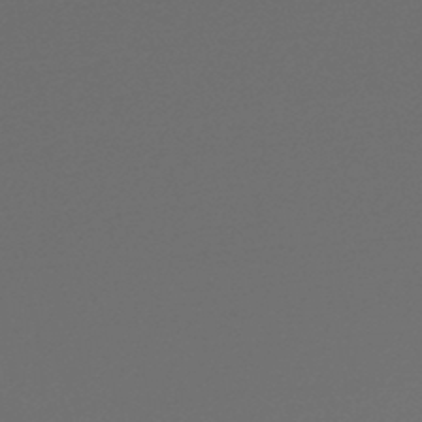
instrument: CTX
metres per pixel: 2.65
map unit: lHb
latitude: -44.8219
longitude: 68.9352
